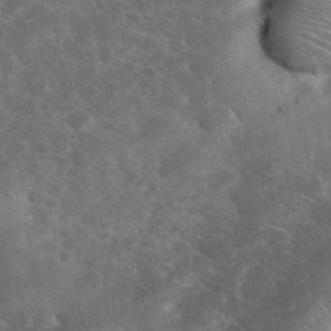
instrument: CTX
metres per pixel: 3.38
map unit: eHh
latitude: 36.7624
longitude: -67.1214
